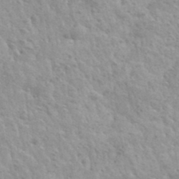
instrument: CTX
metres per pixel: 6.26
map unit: Hto
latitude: 35.4804
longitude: -50.3278
